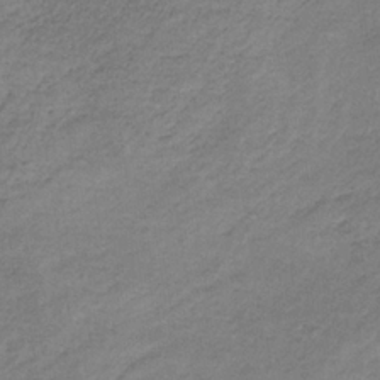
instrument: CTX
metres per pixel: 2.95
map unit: HNb
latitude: -33.7478
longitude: 61.8989
